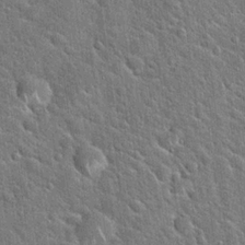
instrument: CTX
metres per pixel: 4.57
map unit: Hto
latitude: 21.1970
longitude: -51.7071
